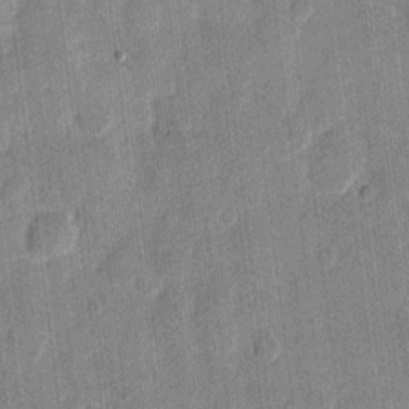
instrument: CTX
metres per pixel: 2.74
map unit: eHh
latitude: 11.4993
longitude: -66.1955
